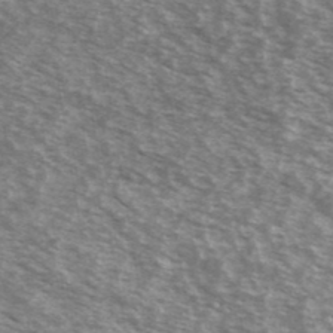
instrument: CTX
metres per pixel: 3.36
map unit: Ave
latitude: 39.9906
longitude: -109.2726
